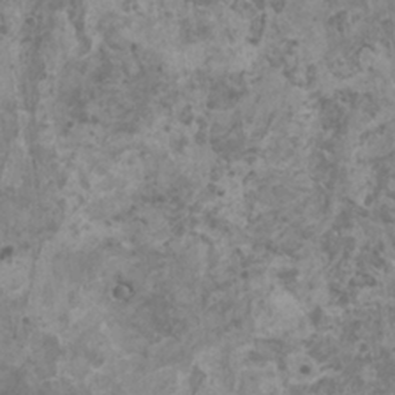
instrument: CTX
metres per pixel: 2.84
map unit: HNhu
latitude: -0.8030
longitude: 2.3873
